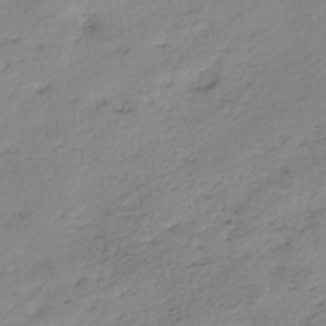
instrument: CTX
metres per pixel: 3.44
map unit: eHh
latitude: -45.8611
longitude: -28.5357
